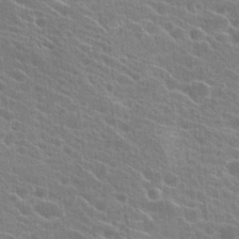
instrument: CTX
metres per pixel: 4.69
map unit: Hto
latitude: 23.9906
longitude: -40.8002
